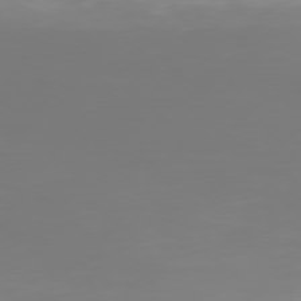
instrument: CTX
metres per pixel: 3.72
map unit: Hpe
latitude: 74.7057
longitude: -129.8016
